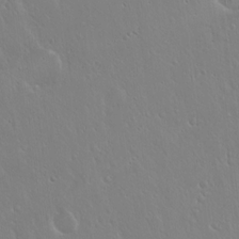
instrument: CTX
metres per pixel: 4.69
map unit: Hto
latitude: 17.4237
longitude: -56.8002
